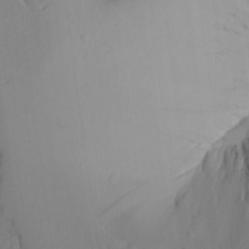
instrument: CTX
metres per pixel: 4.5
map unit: Aa
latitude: 24.2900
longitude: -131.7828
